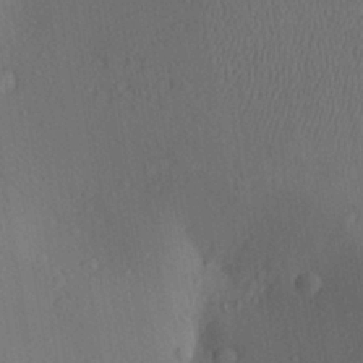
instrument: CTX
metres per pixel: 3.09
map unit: Aa
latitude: 25.9339
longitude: -147.9151
